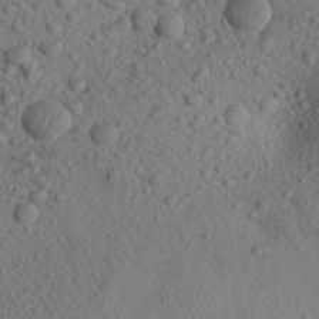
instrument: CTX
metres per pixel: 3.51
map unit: Aa
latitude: 26.9136
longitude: -142.8380
